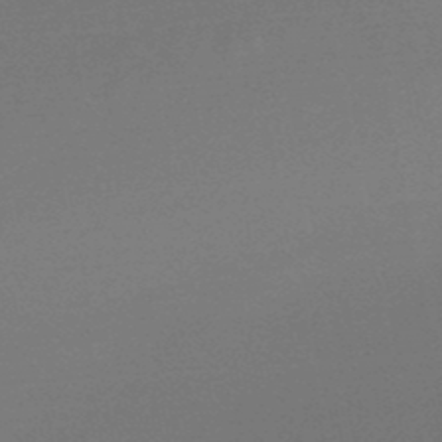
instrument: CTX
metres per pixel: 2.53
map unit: lHb
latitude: -48.5763
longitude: 66.3873
